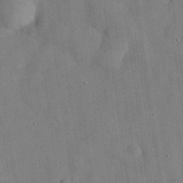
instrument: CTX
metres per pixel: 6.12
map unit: eHh
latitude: 29.9150
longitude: -74.0444
